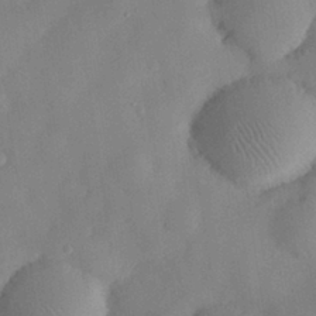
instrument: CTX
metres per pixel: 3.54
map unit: eHh
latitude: 29.8205
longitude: -73.3293
